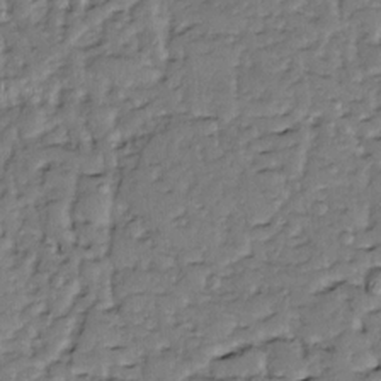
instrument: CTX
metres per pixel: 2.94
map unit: Nve
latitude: -22.8597
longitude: -137.7072
